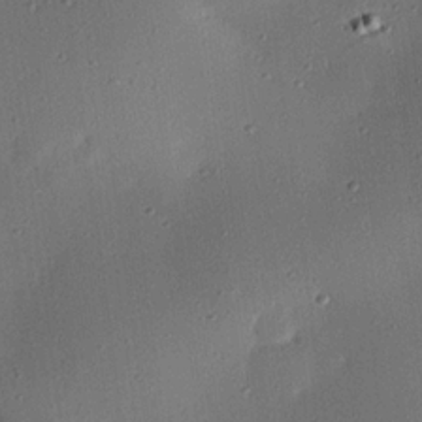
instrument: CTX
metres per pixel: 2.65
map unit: eHh
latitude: 23.0836
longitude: -91.5560
